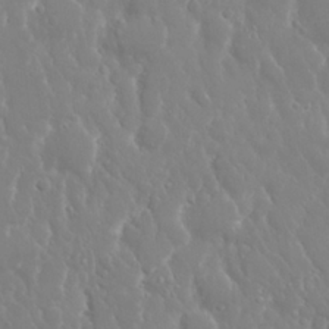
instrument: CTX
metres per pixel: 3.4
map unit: Nhu
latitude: 24.7813
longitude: -61.4426
